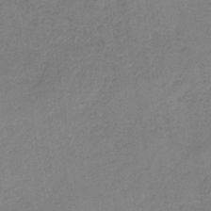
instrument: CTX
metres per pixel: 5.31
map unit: HNb
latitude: -34.8030
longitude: 54.5385
